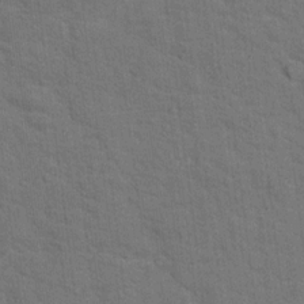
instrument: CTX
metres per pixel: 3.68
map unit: Hto
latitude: 15.4994
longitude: -38.0444
